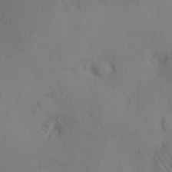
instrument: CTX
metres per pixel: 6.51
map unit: eHh
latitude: 11.6127
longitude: -61.2915
